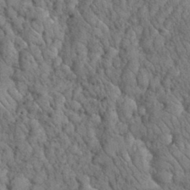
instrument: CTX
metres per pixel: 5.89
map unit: eHh
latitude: 33.6316
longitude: -66.1766
